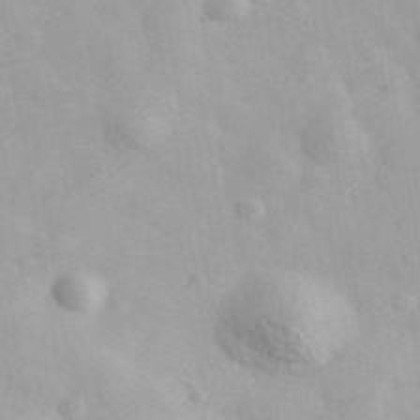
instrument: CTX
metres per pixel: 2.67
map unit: Ave
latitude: 39.6316
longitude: -107.0647
